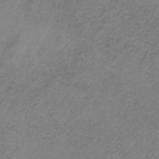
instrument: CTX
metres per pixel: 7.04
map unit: HNb
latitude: -32.9164
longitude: 58.5384
